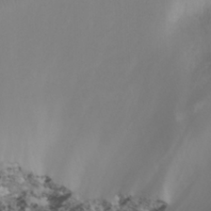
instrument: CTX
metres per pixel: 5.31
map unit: Nhu
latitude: -7.7099
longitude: -76.9891
